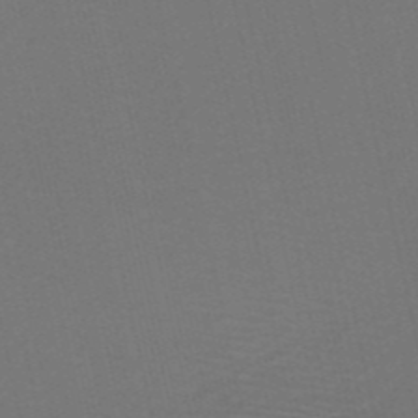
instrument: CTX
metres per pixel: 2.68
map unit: HNb
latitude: -52.2361
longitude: -48.6868
